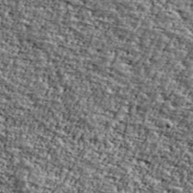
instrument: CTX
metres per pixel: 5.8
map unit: Ave
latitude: 41.8205
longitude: -110.6302
